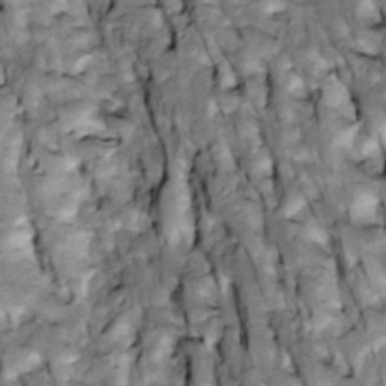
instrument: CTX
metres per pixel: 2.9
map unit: Htu
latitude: -3.8800
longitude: 150.2550
